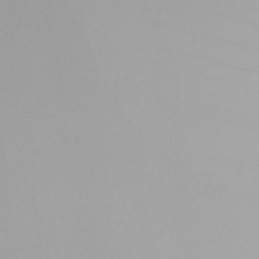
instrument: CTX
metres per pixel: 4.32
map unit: Nhu
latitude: -8.0094
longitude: -95.4805
